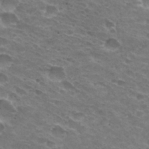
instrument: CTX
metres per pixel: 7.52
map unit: Hto
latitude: 30.7058
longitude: -44.2144
